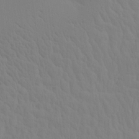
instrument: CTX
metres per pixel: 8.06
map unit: Aa
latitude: 18.1955
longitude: -143.8772
